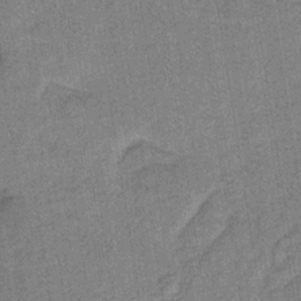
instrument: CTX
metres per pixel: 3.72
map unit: lHb
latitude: -35.9367
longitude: 62.7652
